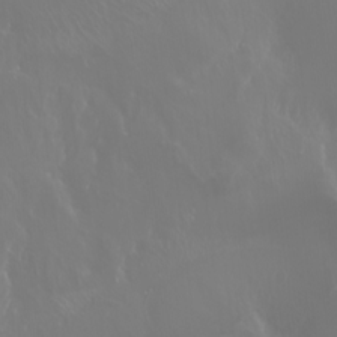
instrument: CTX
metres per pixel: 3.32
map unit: Ht
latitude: -2.7274
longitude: -60.5734
